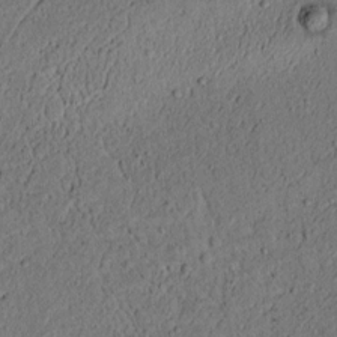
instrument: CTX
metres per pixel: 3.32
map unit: lAvf
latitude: 4.4223
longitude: 167.7667
